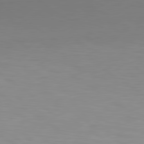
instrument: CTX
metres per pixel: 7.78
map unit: lApd
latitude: 80.2333
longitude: 134.3495
